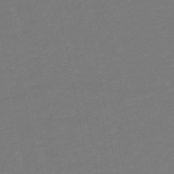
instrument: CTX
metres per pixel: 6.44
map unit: lHb
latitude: -49.7856
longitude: 82.6140
